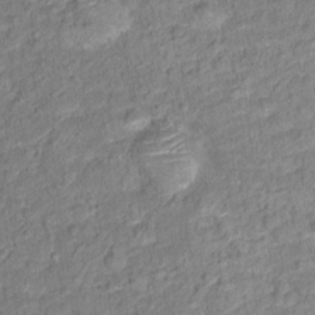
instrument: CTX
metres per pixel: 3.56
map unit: Hto
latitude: 14.6113
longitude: -39.0836
